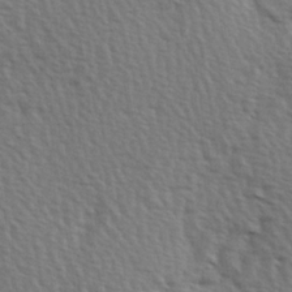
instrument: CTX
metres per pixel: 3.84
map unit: Hve
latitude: 2.9891
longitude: -123.3860
